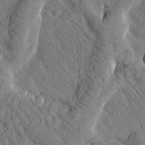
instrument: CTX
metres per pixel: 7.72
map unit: Htu
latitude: -0.8786
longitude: 174.0472
